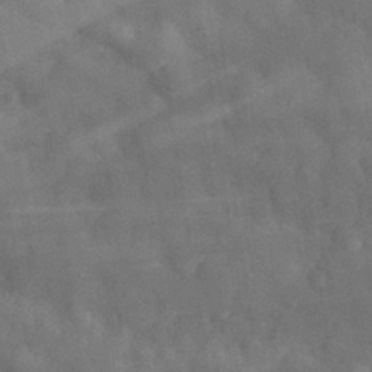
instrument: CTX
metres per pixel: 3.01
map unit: eHh
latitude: 30.8758
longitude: -72.2145
